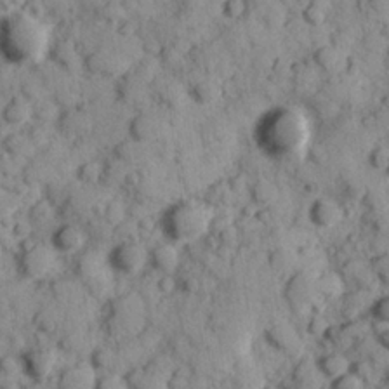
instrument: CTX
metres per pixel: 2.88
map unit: Hve
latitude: 24.9891
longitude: 147.4076
